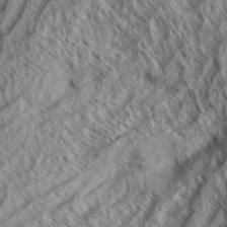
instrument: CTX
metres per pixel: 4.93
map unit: Aa
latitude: 33.9717
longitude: -137.8395
